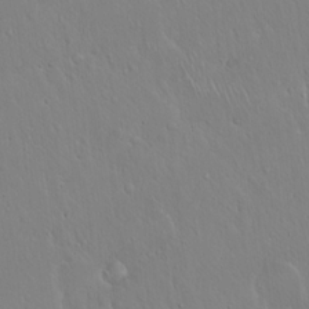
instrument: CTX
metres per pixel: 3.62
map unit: Hto
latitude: 17.3482
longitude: -57.0458
